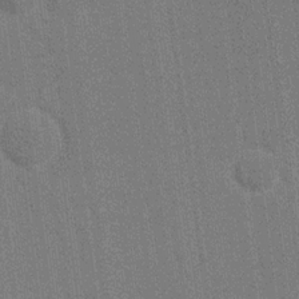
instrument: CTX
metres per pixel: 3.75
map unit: eHh
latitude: 18.3656
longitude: -67.9528
